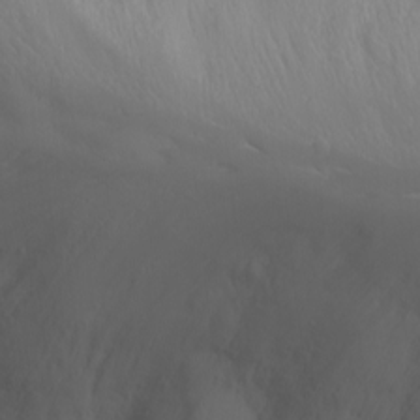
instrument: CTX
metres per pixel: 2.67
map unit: Nhu
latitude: -1.8990
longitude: -75.0081
